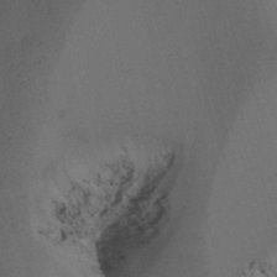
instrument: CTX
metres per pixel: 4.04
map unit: Nhu
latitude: -14.6330
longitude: -54.2522
